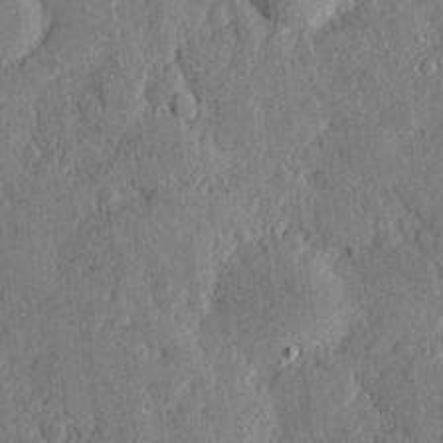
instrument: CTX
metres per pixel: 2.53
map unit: eHh
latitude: 4.0822
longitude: -71.5182
